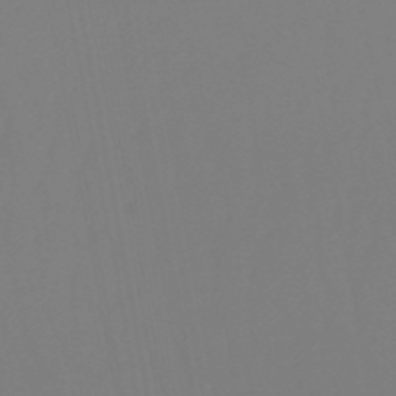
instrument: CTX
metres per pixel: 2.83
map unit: eHb
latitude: -50.8030
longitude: 74.4629
